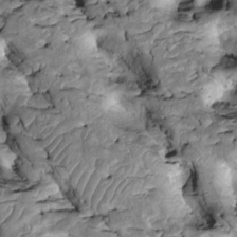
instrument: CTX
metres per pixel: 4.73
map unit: Htu
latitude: -1.6533
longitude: 148.7275
